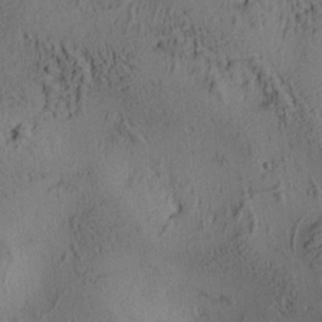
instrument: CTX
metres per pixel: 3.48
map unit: lAa
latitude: 6.7057
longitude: -114.8002
